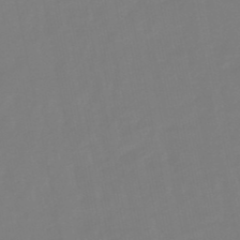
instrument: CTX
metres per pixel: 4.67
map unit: lHb
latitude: -49.5777
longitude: 79.7855
